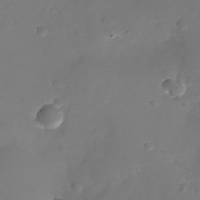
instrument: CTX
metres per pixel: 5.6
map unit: Nhu
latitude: -26.3873
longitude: -72.4034
